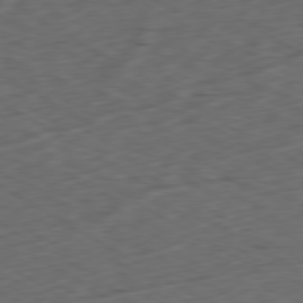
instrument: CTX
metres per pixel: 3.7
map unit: Ap
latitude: -80.3873
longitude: -71.5749
